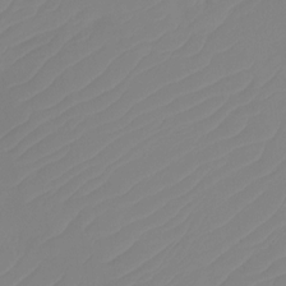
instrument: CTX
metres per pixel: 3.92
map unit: Htu
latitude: -13.9745
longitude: -49.8583
